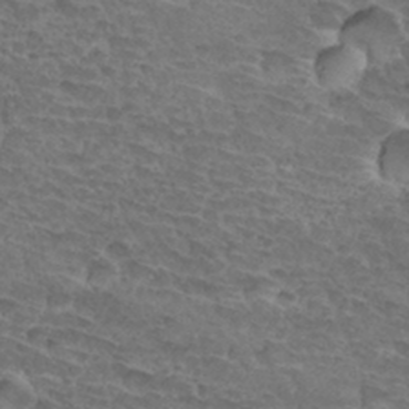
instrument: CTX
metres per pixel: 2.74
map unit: Hto
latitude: 33.4049
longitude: -45.8961
